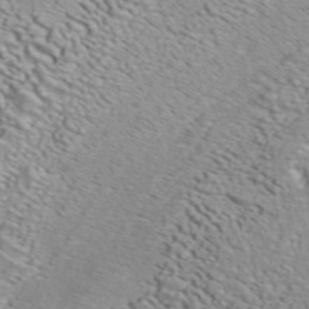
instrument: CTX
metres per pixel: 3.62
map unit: ANa
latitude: 45.0270
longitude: 37.4265
